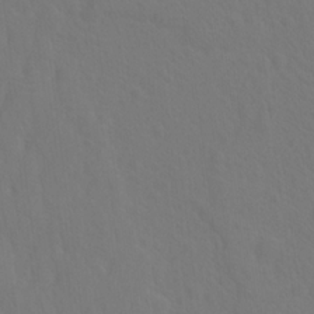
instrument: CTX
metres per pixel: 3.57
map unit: Hto
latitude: 19.1781
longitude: -39.7638
